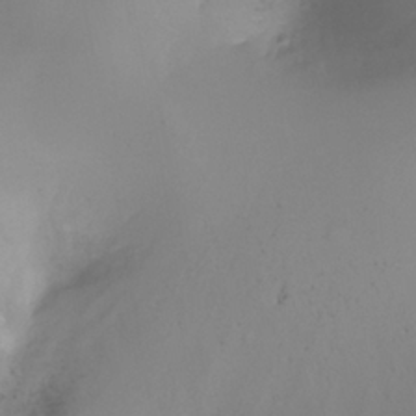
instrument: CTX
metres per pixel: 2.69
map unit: Ht
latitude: -16.4818
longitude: -50.5923
